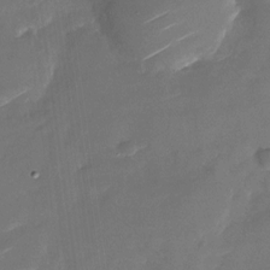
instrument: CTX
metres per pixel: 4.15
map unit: Nhu
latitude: -27.6343
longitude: -73.6883
